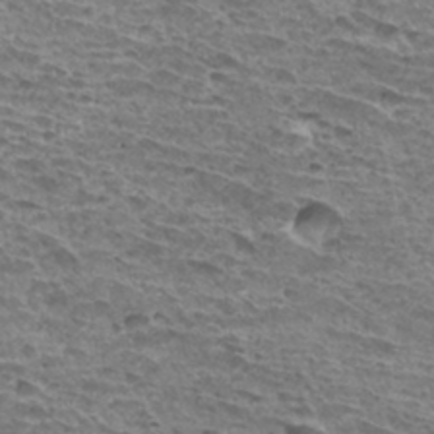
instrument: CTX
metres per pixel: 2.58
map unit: Hto
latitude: 32.8191
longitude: -40.0444
